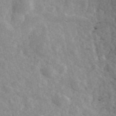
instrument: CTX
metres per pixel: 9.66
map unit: ANa
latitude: 40.8380
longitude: 34.3306
